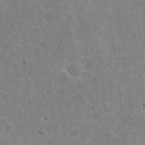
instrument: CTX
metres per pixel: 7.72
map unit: eHh
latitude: 21.9528
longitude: -68.4034
